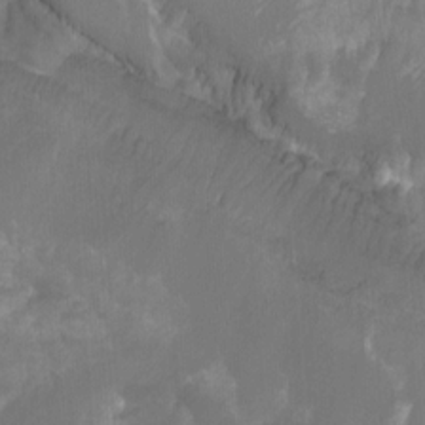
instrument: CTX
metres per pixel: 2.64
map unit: Htu
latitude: -7.4832
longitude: -48.7246
